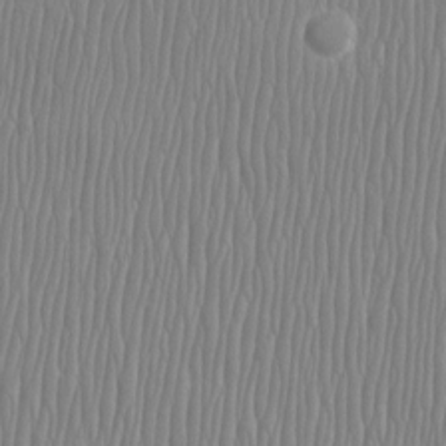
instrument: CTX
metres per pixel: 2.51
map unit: Htu
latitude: -8.3873
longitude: -76.0444
